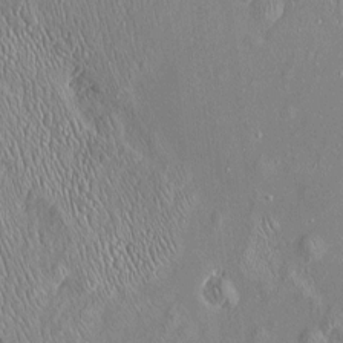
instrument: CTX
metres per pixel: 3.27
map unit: Htu
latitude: -6.1039
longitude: 158.2928
